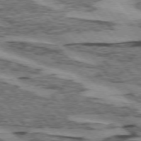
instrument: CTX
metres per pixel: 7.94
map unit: lApd
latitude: 74.5546
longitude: -77.0836
